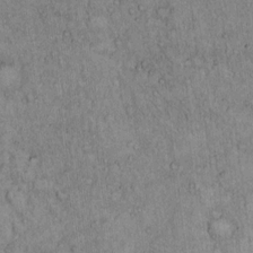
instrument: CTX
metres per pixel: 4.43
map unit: Hto
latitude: 13.7450
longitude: -57.3670
